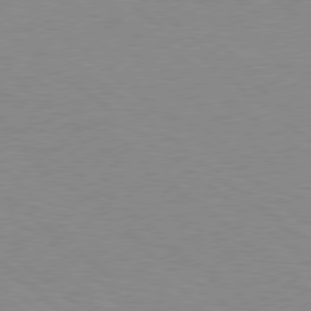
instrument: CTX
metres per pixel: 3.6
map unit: Hpe
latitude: 78.2334
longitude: -151.4993
